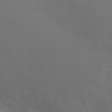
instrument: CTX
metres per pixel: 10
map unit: Ht
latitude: -3.4643
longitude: -18.1200
